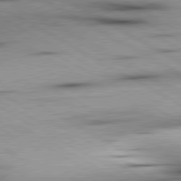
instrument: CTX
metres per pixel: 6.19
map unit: lApd
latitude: 80.3089
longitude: 157.3132
